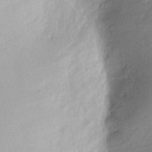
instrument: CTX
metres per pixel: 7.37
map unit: eHh
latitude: 8.8002
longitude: -72.0444
